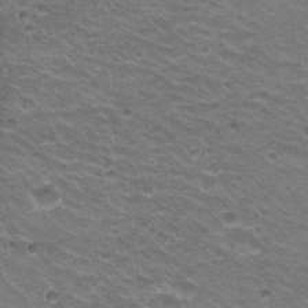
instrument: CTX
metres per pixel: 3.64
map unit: Hto
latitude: 20.9703
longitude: -32.5735
